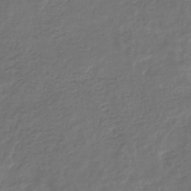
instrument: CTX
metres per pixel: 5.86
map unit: eHb
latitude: -31.8233
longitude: 73.1053
